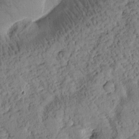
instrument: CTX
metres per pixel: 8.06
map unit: Htu
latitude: 0.7435
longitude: 176.9164
